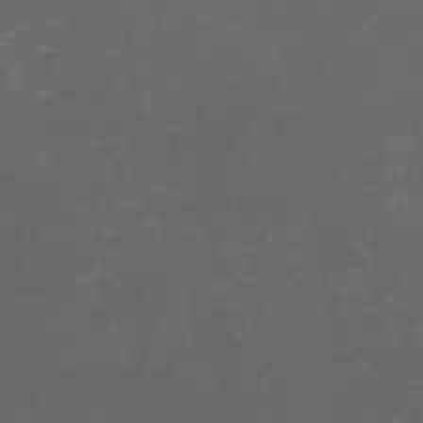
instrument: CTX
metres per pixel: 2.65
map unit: HNhu
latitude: -1.8801
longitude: -4.2711
